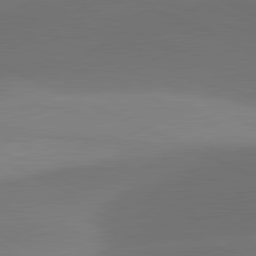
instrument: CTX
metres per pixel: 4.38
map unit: lApd
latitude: 81.4804
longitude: 131.1809
